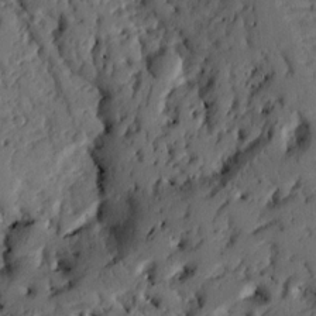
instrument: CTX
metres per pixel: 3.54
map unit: Ht
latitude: 10.2901
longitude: -77.6127
